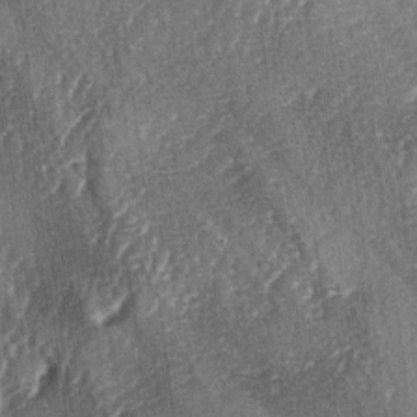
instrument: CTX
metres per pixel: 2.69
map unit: lAa
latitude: -5.1809
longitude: -126.4979
